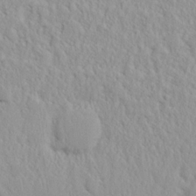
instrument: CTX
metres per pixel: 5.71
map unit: eHh
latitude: 18.1577
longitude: -72.6302
